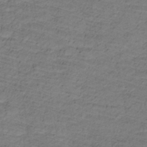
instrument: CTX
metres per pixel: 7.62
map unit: lHb
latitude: -32.4440
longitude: 65.8989
